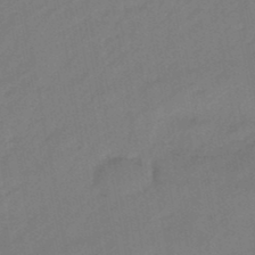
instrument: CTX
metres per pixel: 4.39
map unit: eHb
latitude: -47.0486
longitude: 80.7274
